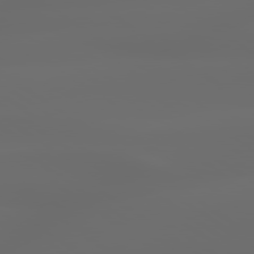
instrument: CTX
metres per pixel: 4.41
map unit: lApd
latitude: 79.6127
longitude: -139.5182
